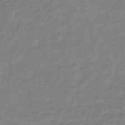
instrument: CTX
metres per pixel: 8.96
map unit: lHb
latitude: -37.2753
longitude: 70.2740
